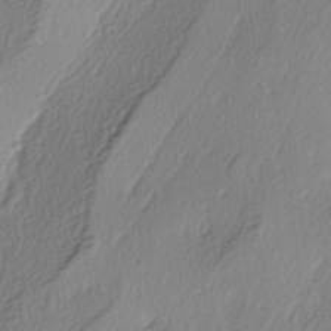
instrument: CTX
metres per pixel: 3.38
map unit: lAa
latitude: -3.8233
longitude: -123.8205
